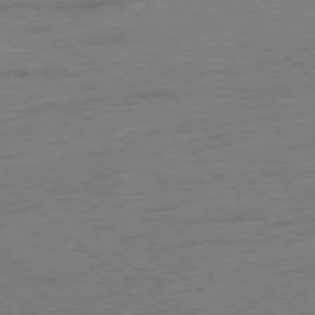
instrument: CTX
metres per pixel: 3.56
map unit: Ap
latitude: -78.6140
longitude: -58.2900
